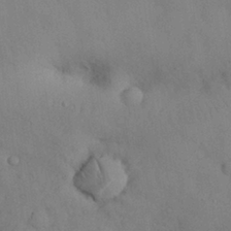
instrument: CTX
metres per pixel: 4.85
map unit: Nhu
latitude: 28.2144
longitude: -70.4979
